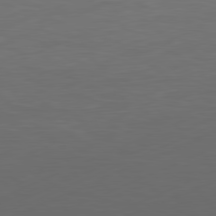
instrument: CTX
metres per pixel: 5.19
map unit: Ap
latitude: -81.4266
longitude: -85.9717
